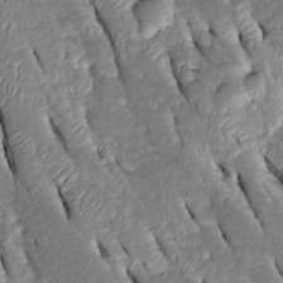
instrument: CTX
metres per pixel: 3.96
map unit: Htu
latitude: -0.4062
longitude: 149.7289
